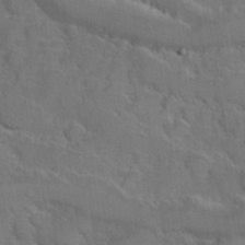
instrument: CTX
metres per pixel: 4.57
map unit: Hve
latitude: 31.3293
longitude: 151.5966
